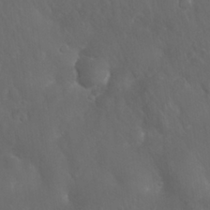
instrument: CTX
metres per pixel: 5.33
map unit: Nhu
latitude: 27.5749
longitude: -65.1592
